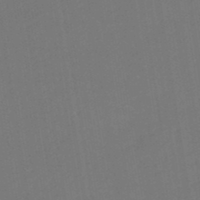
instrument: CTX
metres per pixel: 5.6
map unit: eHb
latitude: -49.2565
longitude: 84.1416
